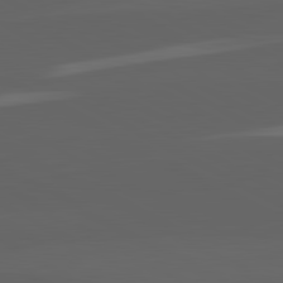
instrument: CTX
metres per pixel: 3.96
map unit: lApd
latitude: 82.2144
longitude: 131.2943
